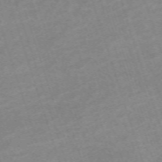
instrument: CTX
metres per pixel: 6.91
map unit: eHh
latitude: -64.3118
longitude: 49.8801
